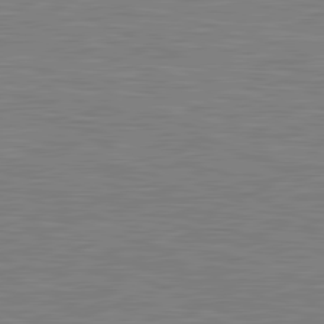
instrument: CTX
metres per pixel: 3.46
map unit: lApd
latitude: 81.2537
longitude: -171.0080
